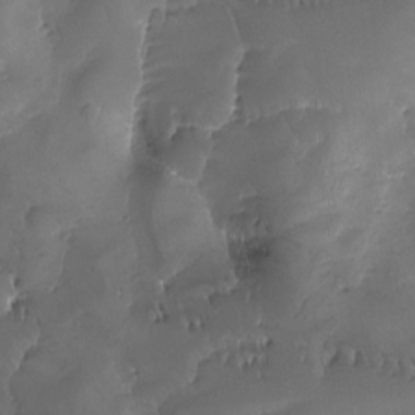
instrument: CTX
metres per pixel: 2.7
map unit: Ave
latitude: -7.3887
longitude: -122.0255
